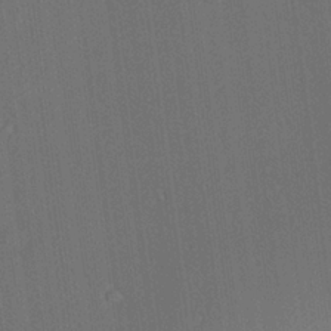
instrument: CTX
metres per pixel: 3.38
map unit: Ave
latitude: 23.7638
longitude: -135.9717
